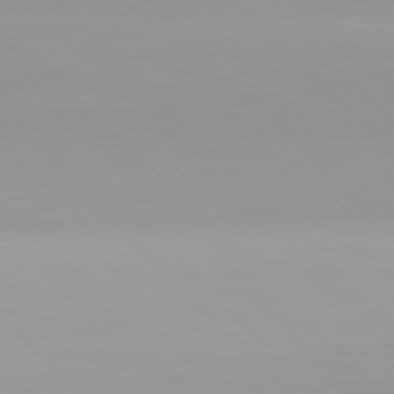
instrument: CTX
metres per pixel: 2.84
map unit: Hpe
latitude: 77.4426
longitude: -172.5923
